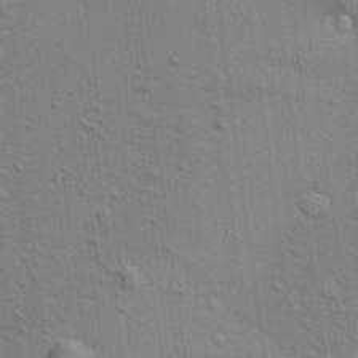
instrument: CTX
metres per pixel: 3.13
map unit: Aa
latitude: 19.4048
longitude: -141.3670
